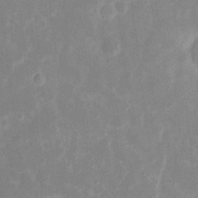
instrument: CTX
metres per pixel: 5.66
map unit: eHh
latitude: 6.8758
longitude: -69.6694
